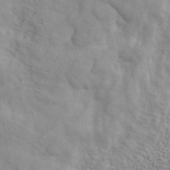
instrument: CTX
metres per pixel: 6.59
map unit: ANa
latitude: 42.8947
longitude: 54.6708
